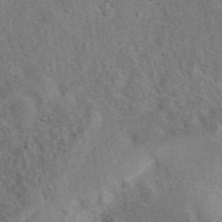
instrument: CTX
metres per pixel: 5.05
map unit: eAb
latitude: 41.0836
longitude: 107.5966
